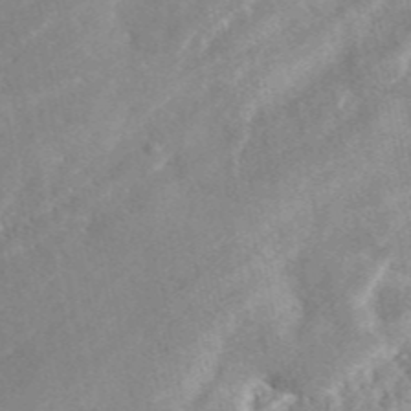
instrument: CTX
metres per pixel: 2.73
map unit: ANa
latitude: 45.8016
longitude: 50.2739
